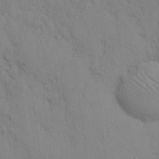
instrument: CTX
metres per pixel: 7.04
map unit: eHh
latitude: 17.0270
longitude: -62.8002
